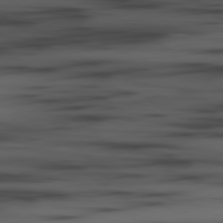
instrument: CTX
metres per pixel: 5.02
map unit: lApd
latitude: 79.8395
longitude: 161.5021
